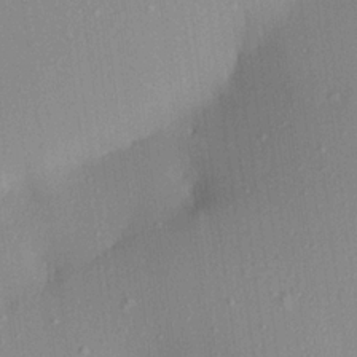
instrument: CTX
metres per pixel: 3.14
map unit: Aa
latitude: 21.0459
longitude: -143.1970
